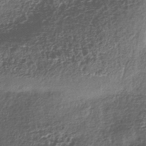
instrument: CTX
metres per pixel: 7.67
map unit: HNhu
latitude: -42.2550
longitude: 96.6897
